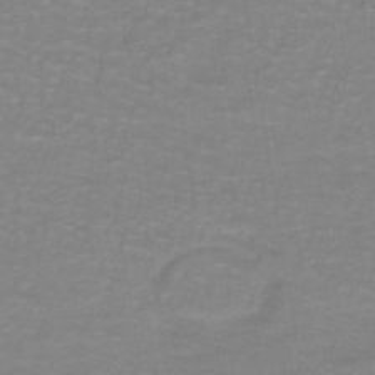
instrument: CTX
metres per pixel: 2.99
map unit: lHb
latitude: -41.6533
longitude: 56.2172
